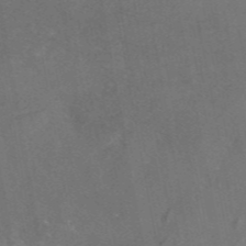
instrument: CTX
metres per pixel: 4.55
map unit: eAb
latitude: 46.4790
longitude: 115.4265
